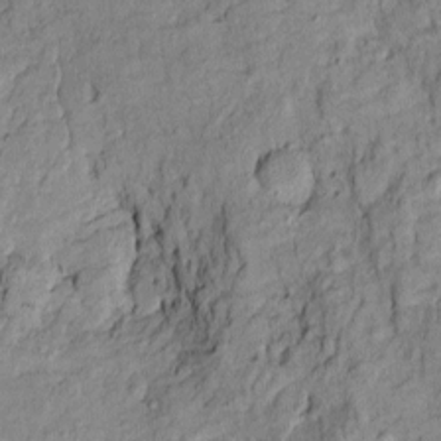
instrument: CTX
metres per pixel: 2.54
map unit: Htu
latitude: -9.4076
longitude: 177.4077
